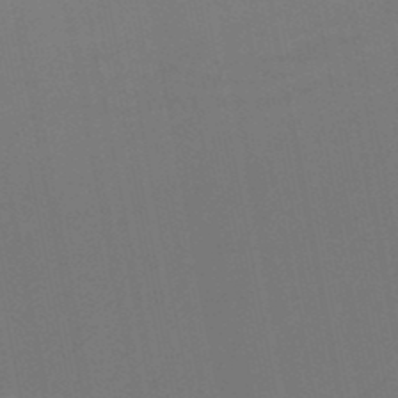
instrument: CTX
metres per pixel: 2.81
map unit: HNb
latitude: -48.5952
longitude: -48.2711
